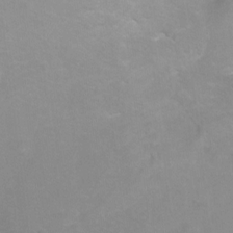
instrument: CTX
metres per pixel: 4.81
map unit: Ht
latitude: 2.7624
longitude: -34.6301
